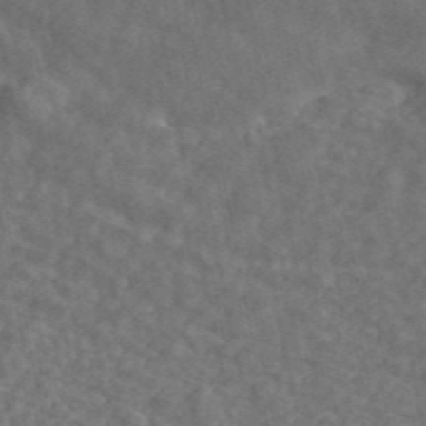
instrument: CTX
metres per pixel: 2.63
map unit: ANa
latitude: 43.9150
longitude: 30.0661
